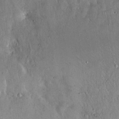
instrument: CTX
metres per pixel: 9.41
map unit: Hto
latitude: 16.1389
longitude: -59.7828
